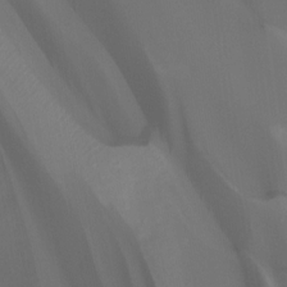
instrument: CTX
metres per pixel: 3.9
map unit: Ht
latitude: -9.3132
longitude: -46.3845
